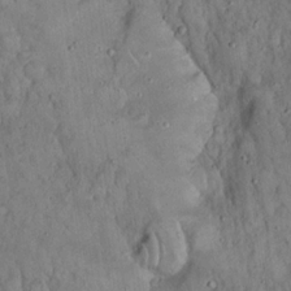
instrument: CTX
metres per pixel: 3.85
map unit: Hto
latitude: 18.5356
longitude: -60.6868
